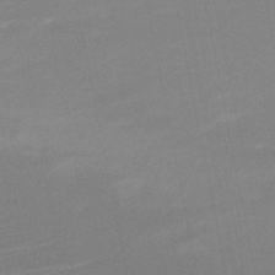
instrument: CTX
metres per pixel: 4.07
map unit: HNb
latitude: -46.5196
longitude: -45.0647
